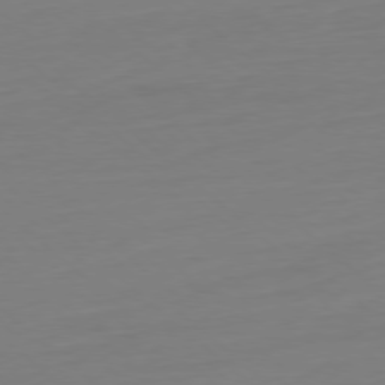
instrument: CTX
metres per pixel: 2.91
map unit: Ap
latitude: -78.2928
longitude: -77.5371
